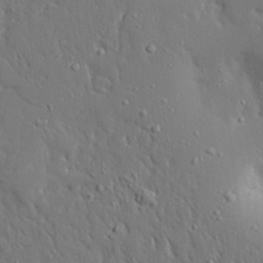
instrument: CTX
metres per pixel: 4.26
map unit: Ave
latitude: 17.5371
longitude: -141.1970
